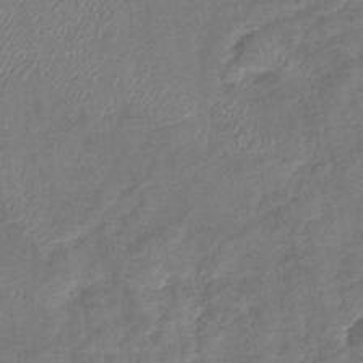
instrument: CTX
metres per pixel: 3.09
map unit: lHb
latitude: -42.1794
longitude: 80.7463
